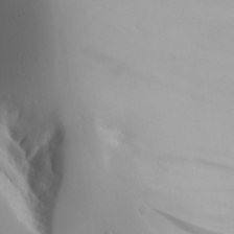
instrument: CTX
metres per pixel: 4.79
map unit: Aa
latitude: 22.4601
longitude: -146.1767
